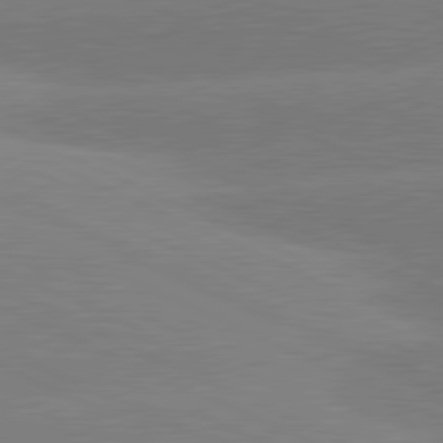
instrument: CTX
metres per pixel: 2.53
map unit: lApd
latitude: 81.0458
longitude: -155.7638
